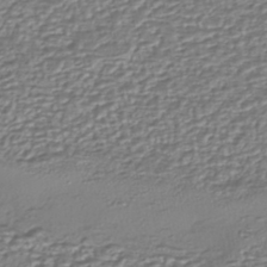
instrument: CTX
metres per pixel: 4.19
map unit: eHh
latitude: -43.2753
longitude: 122.1606
